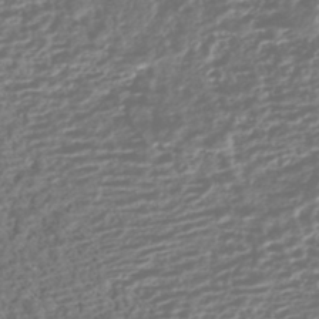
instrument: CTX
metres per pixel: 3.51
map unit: HNhu
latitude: -43.7288
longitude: 100.4628
